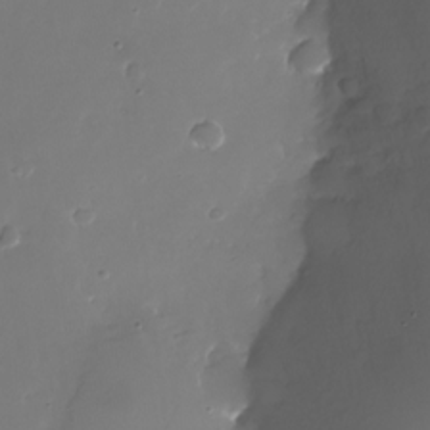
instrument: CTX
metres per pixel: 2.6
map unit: Nhu
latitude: -25.7666
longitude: -71.4804
